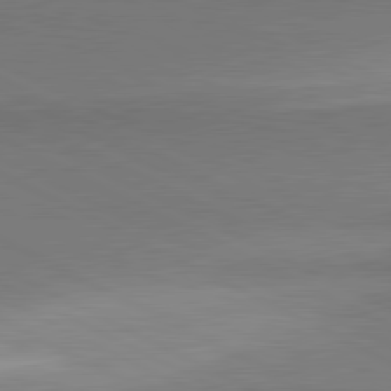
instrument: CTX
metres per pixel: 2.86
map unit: lApd
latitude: 81.1592
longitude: 154.6519
